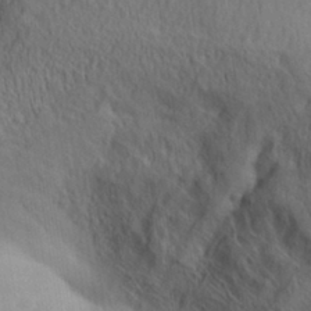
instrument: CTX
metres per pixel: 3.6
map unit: Aa
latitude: 32.2334
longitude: -141.0647
